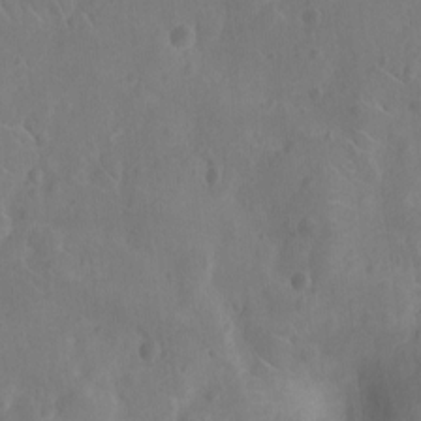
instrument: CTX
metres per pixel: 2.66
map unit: Nhu
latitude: -10.4818
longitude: -21.6316
